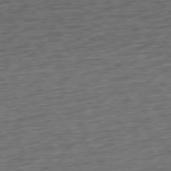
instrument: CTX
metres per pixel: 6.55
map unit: Ap
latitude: -77.9367
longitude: -72.1200
